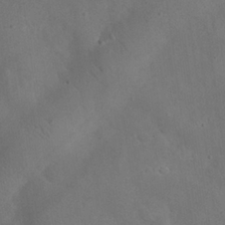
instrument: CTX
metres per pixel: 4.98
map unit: eHh
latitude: 24.9135
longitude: -67.7827
